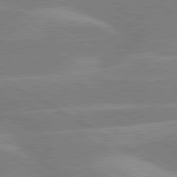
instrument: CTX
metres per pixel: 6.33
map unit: lApd
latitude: 80.2145
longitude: -123.5749
